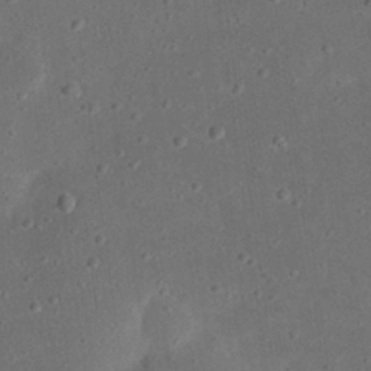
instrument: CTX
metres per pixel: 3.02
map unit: eHh
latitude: 23.1781
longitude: -69.9717
